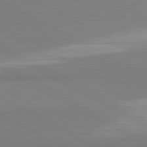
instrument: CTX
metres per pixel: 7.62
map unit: lApd
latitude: 81.5938
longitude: 159.6532
